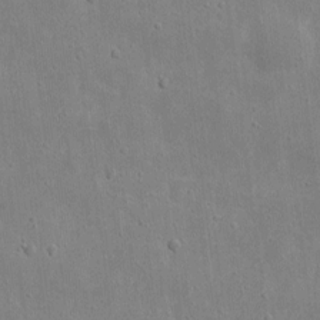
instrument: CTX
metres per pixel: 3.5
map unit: eHh
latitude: 9.1592
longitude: -72.4790
